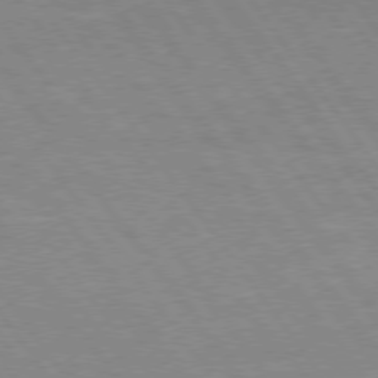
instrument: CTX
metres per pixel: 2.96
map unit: Hpe
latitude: 75.2915
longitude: -142.6491
